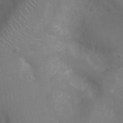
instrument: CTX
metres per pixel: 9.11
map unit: Ht
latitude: -4.1794
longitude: -15.8962
